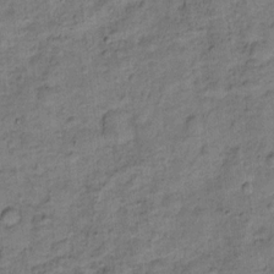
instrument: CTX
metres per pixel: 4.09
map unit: Ht
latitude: 8.8758
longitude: -38.6679
